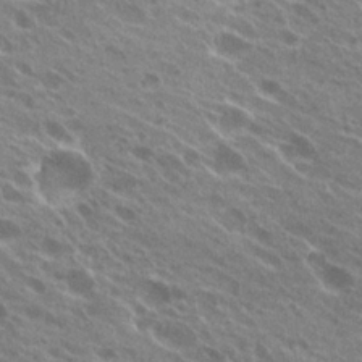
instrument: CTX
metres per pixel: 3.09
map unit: Hto
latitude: 23.7638
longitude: -38.5735
